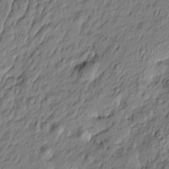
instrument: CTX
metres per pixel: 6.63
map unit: Htu
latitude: -6.9730
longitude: 177.8800
